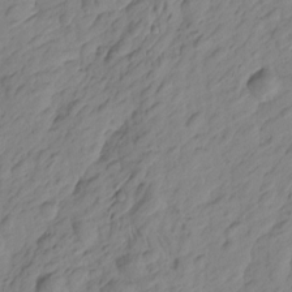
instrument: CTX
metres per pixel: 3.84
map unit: Htu
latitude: -1.8423
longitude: -175.3482
